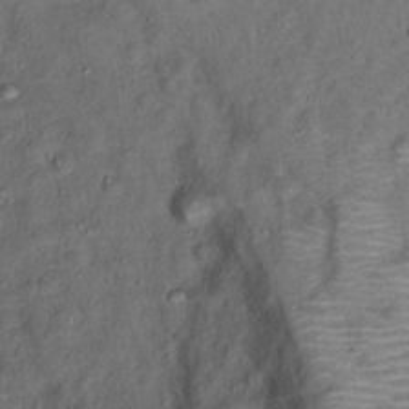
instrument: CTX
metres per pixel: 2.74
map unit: Ht
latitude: 13.1214
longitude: -40.3845
